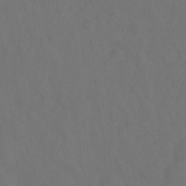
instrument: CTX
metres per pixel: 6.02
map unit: Ht
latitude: 1.9717
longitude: -23.1781
